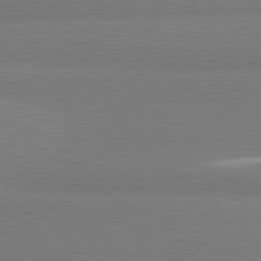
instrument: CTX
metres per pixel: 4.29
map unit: lApd
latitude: 81.7261
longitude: 177.4265
